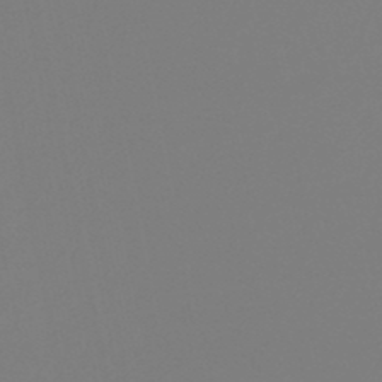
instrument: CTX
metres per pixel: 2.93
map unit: eHb
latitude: -49.8423
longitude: 84.8030
